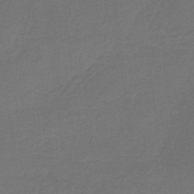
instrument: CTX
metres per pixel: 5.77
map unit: lHb
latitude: -38.2173
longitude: 58.2172
